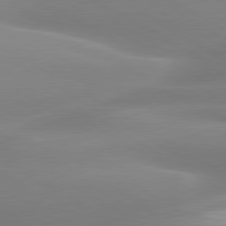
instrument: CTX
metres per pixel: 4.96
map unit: lApd
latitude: 80.1578
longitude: -138.0633
